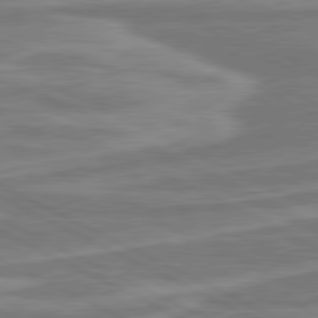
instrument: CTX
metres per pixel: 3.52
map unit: lApd
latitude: 80.8569
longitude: -174.9136
